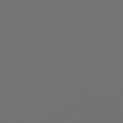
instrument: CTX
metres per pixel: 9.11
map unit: Hpe
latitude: 76.8380
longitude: -139.4804
